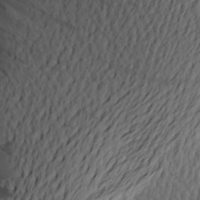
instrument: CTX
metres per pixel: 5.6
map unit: Aa
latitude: 21.1214
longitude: -146.2334
